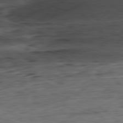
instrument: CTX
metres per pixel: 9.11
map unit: Ap
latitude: -81.7478
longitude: -78.4601
